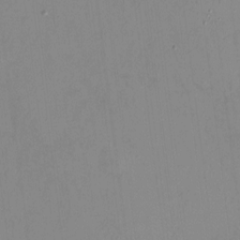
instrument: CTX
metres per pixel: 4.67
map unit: HNhu
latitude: -1.1620
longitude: -6.5357
